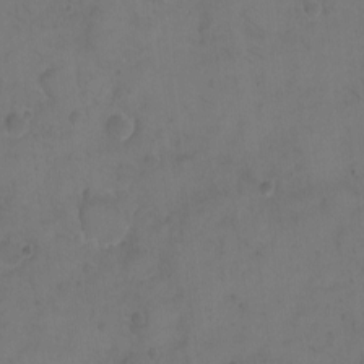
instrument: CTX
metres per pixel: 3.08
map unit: eHh
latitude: -9.0864
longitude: -65.7827
